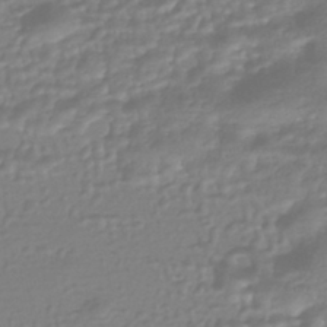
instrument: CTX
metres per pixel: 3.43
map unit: HNhu
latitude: -44.0094
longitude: 96.1228
